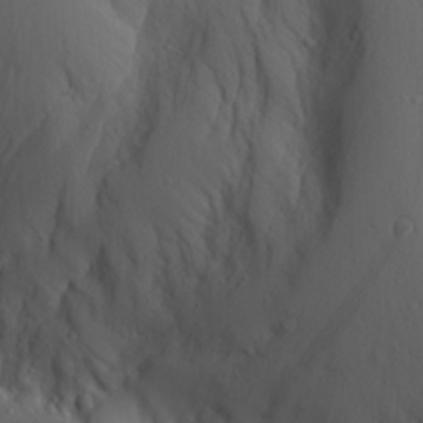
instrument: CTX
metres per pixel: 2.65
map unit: Ave
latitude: 23.2348
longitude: -135.4237
